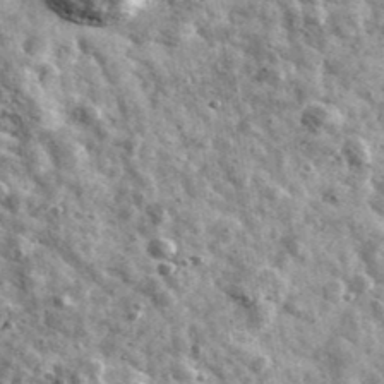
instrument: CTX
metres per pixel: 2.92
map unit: Ave
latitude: 41.4049
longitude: -107.5182
